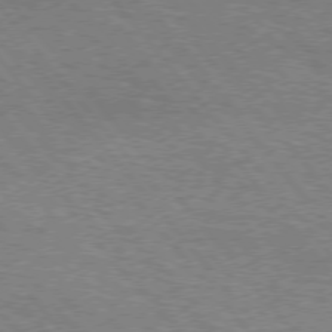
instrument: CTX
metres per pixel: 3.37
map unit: Hpe
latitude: 75.2159
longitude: -151.8205
